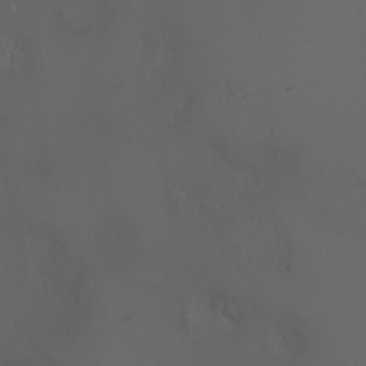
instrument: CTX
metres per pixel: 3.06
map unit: eHh
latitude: -5.5399
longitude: -87.3481
